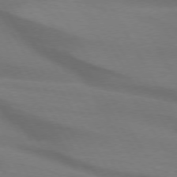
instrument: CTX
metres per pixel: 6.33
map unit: lApd
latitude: 74.2145
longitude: -65.7827
